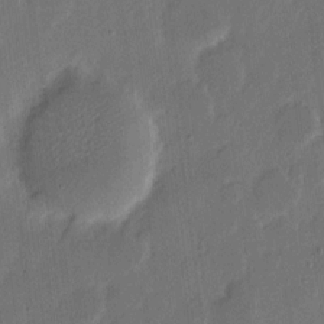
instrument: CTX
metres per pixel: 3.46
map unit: eHh
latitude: 9.2915
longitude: -68.8569
